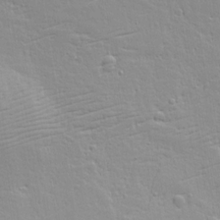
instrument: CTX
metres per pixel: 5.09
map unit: Aa
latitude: 18.1389
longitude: -125.3670
